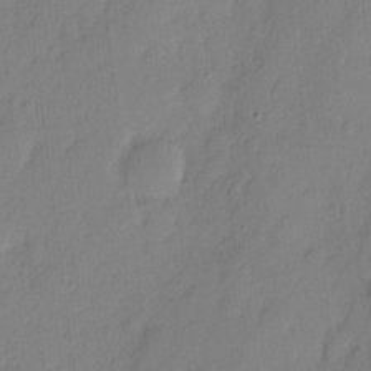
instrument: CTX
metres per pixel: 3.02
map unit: eHh
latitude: 3.0836
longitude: -77.1592
